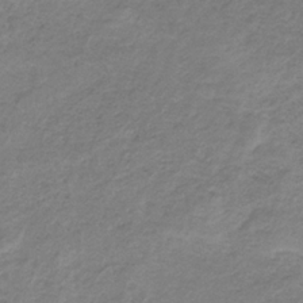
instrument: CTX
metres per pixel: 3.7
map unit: HNb
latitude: -33.0487
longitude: 60.0283
